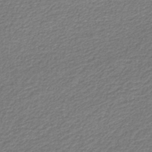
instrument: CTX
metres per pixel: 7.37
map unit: eAb
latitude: -39.5210
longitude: 52.1416
